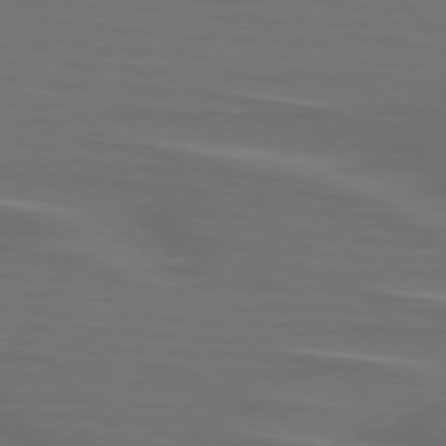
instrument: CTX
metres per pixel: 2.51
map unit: lApd
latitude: 75.9339
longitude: -79.9339
